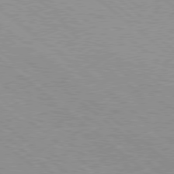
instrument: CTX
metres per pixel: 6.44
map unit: Hpe
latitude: 78.5924
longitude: -140.7813
